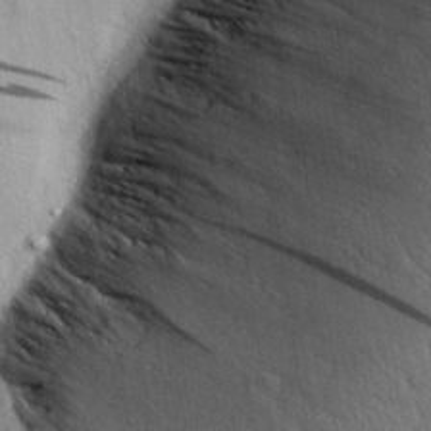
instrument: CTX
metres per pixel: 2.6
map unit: Aa
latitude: 30.5357
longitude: -136.6302
